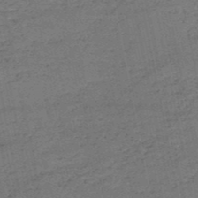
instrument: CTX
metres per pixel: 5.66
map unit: HNb
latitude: -51.2754
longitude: -40.2333
